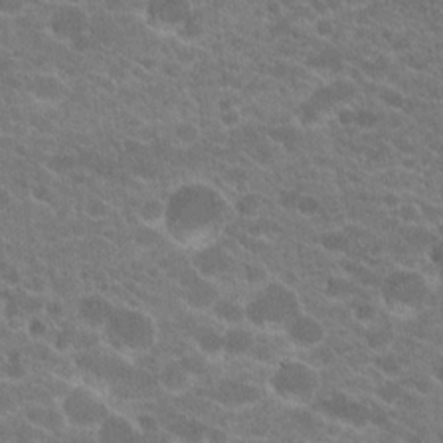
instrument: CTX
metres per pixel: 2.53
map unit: Hto
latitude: 20.2712
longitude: -36.1200
